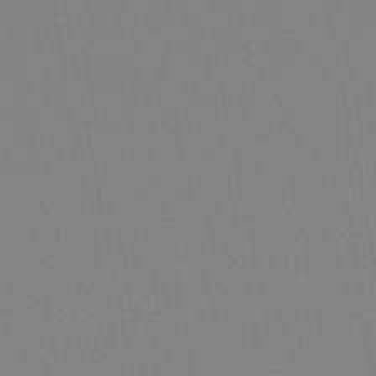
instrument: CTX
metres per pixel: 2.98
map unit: lHb
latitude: -48.6708
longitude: 70.1228
